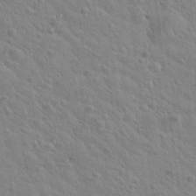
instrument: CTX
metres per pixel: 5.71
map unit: Hto
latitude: 20.2523
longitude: -54.3467
